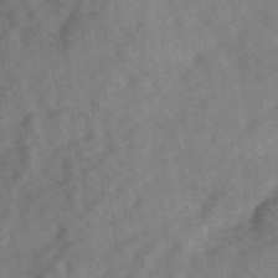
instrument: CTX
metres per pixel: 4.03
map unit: Ave
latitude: 1.2537
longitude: -111.7261
